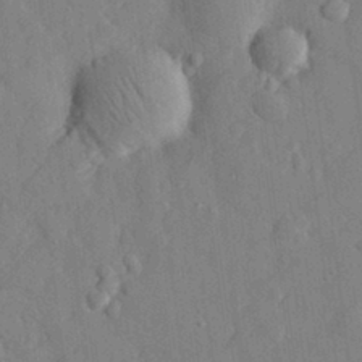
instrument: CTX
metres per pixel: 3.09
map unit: eHh
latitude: 29.3104
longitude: -76.8947
